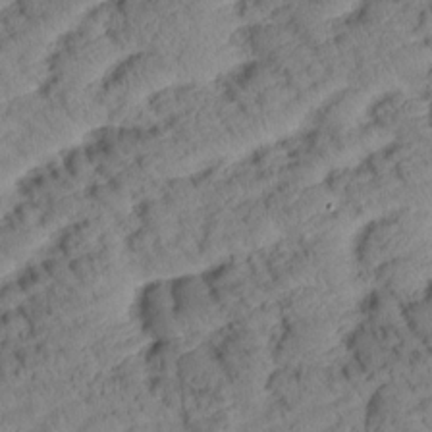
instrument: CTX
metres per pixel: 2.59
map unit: Htu
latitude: 1.1214
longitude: 175.6343
